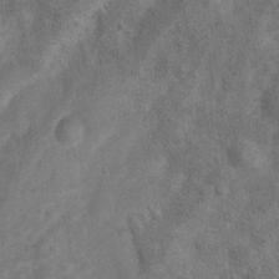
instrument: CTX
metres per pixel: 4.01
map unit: Nhu
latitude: 6.8002
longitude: -22.8758
